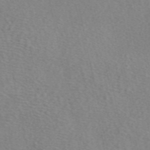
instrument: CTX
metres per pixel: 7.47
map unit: eAb
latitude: 48.9325
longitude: 107.2754
